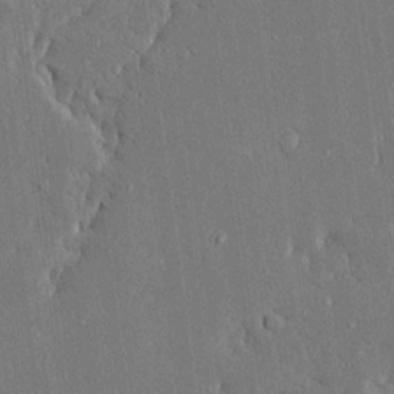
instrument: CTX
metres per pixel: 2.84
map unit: Ave
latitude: 16.7246
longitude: -140.0822
